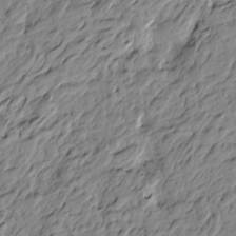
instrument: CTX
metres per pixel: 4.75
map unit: Htu
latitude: -4.0850
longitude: 178.8219
